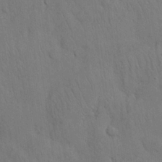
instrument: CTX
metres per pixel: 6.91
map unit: Nhu
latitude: 27.1592
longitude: -69.3104
